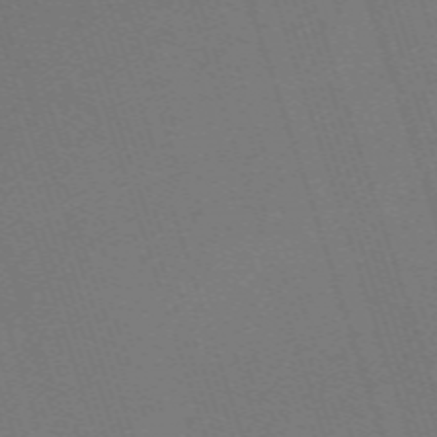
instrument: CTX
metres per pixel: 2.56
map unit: eHh
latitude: -64.3495
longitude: 51.1620
